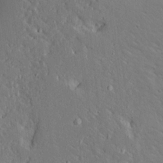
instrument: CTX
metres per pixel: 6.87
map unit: Ave
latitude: 14.3846
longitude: -139.5371
